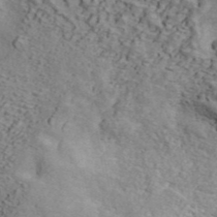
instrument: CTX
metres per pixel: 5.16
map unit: ANa
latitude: 43.8394
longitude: 47.7099
